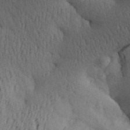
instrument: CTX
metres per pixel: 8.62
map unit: Aa
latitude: 30.1578
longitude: -142.2334
